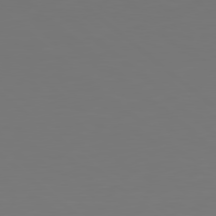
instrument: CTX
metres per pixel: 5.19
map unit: Hpe
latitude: 79.0648
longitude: -173.6882
